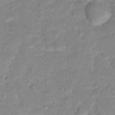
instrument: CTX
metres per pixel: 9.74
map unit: Hto
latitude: 16.4412
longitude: -38.6301
